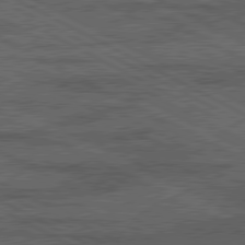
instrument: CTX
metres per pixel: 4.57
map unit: lApd
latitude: 80.3278
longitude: -88.1011
